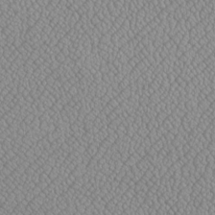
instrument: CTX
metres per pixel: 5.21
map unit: Htu
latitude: -6.8030
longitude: 156.1606
